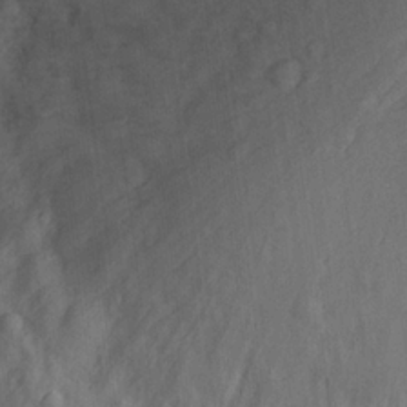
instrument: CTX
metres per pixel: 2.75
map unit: Nhu
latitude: 17.8017
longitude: -32.3656
